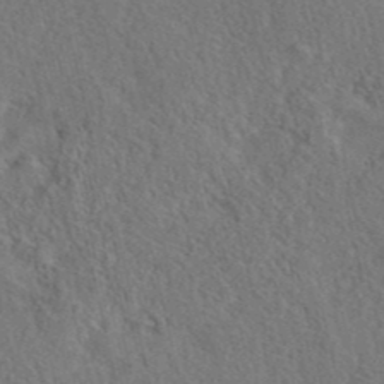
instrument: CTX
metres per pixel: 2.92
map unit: eAb
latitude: 41.2348
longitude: 108.7841
